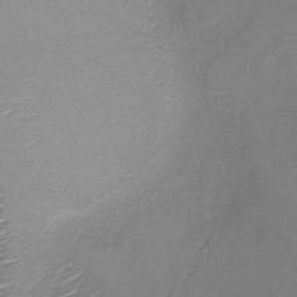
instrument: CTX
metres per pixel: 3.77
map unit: HNb
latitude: -46.4440
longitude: -42.2145
